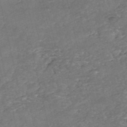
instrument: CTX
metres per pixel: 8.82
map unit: eHh
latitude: -54.8030
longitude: -90.4412
